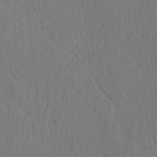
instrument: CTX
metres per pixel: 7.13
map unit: lAvf
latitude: 8.8947
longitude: 165.5399
